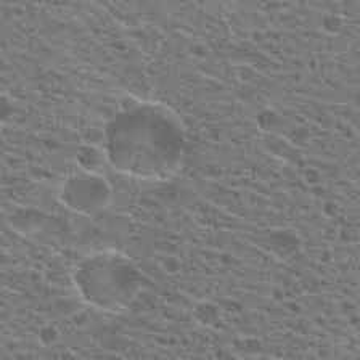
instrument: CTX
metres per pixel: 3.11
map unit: Hto
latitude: 21.6127
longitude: -41.8583
